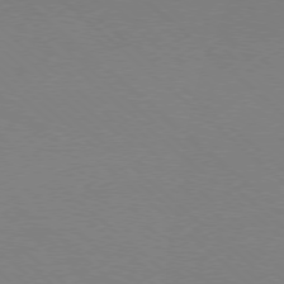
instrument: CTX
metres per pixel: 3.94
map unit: Ap
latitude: -78.4440
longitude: -90.1956
